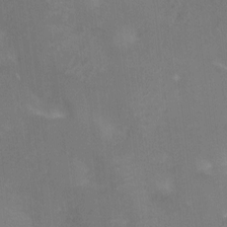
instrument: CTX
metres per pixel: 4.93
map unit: Nhu
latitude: -13.7100
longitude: -40.2144
